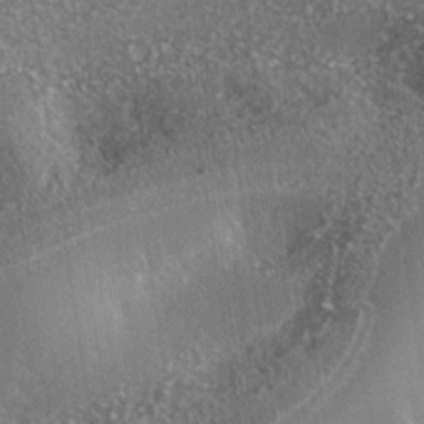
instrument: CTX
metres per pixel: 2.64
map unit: Nhe
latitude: -35.8044
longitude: -130.4790
